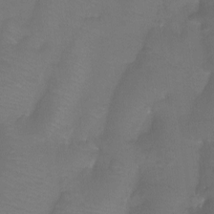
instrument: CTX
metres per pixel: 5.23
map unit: Htu
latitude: -13.2376
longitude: -46.1956
